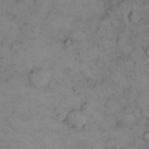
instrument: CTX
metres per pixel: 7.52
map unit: eHh
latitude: 15.5749
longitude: -63.7072
